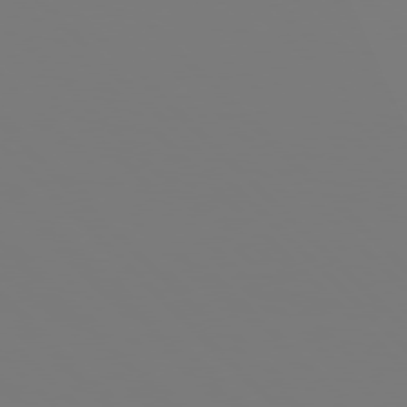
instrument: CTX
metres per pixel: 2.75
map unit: Hpe
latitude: 76.9891
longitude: -162.2712
